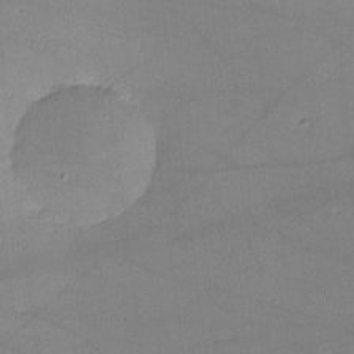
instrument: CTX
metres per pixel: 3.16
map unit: lHvf
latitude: -10.3117
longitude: -101.1403
